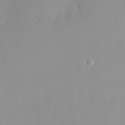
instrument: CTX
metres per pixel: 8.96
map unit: HNhu
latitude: 3.1781
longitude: 7.3887
